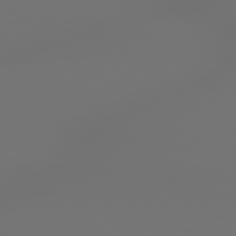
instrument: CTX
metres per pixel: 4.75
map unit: lApd
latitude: 78.9514
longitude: 178.1228
